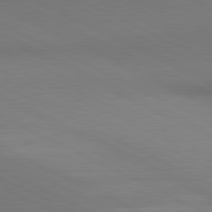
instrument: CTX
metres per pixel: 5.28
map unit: lApd
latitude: 81.0458
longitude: 144.9542
